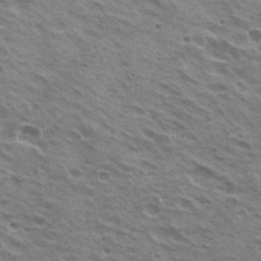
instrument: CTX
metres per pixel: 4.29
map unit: Hto
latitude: 22.0444
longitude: -31.4616
